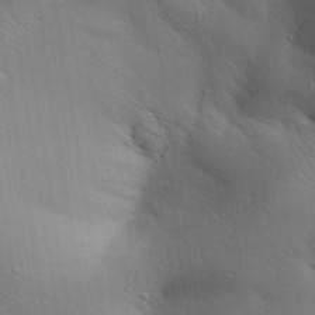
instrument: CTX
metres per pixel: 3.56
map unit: Aa
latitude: 30.6491
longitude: -145.0080
